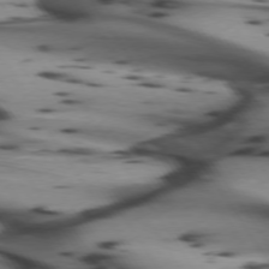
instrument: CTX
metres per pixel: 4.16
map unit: lApd
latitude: 74.2145
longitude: -64.1956
